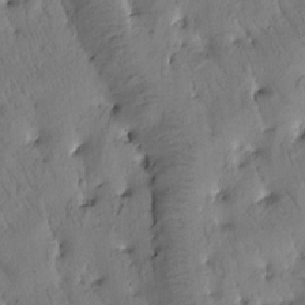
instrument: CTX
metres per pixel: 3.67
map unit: Htu
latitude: -0.8786
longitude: 174.8974
